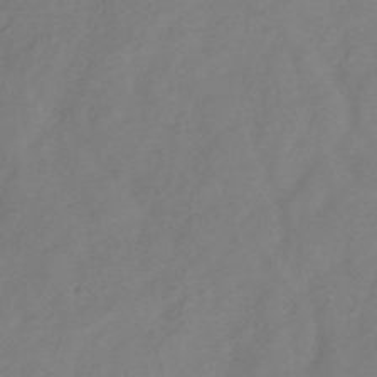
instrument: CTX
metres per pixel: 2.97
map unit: Hve
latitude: -33.7856
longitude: 90.1039
